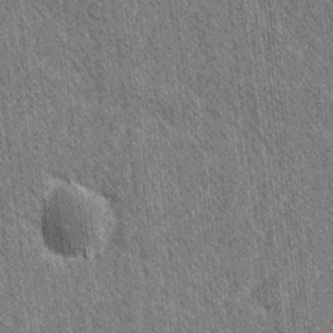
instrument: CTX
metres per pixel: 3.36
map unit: lAvf
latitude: -2.1038
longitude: -115.0269
